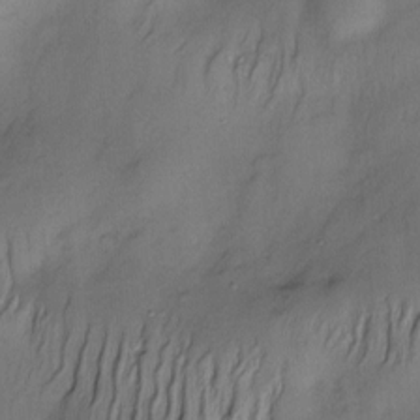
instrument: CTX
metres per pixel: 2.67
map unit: Nve
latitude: -22.6897
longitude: -137.8584
